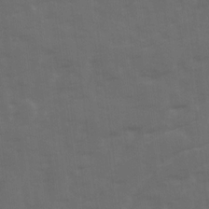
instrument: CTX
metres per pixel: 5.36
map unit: Ave
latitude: 19.2159
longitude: -130.6302
